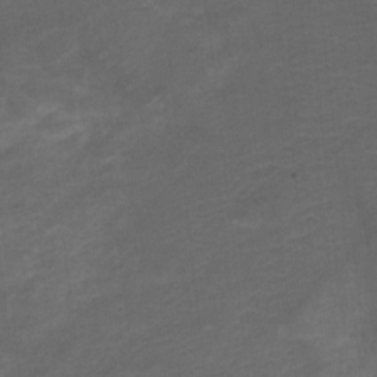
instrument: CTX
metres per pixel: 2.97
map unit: Hto
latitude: 4.8758
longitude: -32.3845
